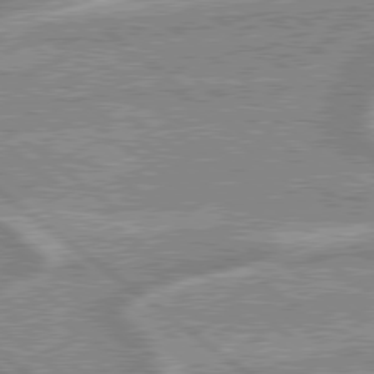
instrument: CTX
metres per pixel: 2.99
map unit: lApd
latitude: 79.2159
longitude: -168.1578
